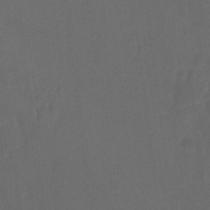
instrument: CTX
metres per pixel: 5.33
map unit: Ht
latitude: -10.7085
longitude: -35.2726
